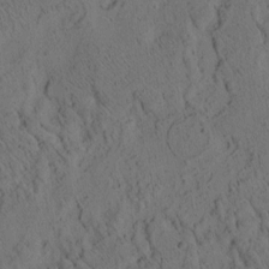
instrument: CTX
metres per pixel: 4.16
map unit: eHh
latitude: 3.4615
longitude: -78.8002
